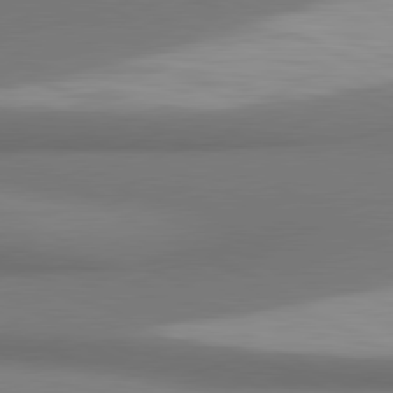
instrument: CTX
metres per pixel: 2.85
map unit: lApd
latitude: 81.1403
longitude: 174.3117
